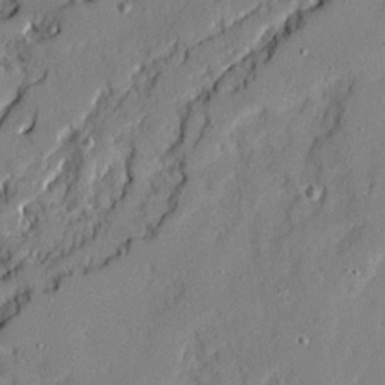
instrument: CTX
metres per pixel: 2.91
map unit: Ave
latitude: 20.8569
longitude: -129.3104
